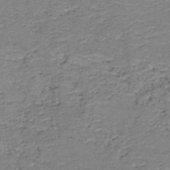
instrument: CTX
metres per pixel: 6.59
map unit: HNb
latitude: -49.8801
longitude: -49.6694
